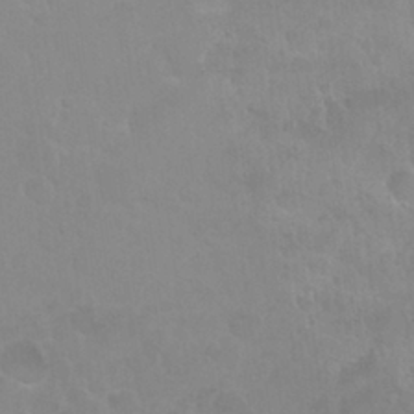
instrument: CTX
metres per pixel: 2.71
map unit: Nhu
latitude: 27.4615
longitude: -54.2711
